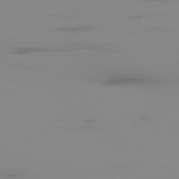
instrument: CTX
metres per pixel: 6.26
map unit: Ap
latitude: -77.2943
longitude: -67.3859
